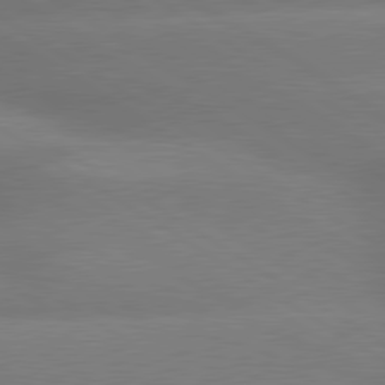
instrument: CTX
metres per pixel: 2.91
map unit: lApd
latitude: 80.0822
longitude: -148.8380
